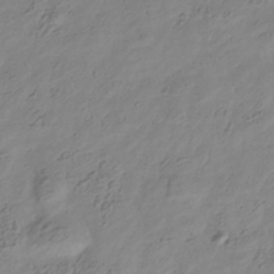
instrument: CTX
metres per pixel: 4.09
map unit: Hve
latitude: -34.6707
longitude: 88.9730
